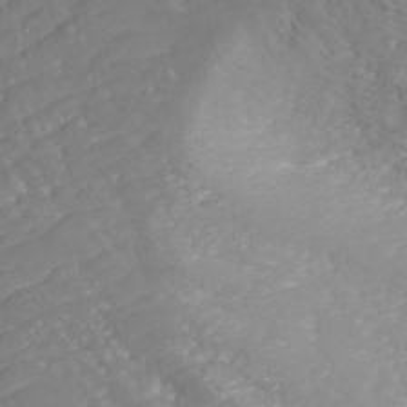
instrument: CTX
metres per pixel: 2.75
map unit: ANa
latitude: 41.4048
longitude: 54.4440
